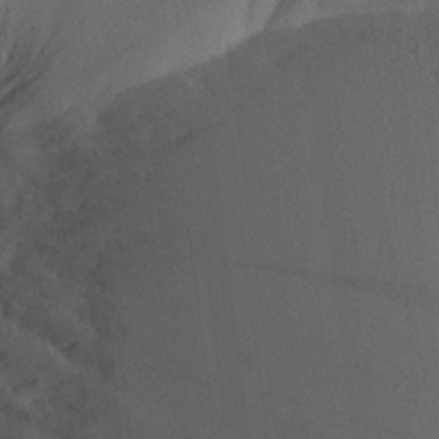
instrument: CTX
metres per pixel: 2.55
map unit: Aa
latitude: 19.7260
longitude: -140.5923
